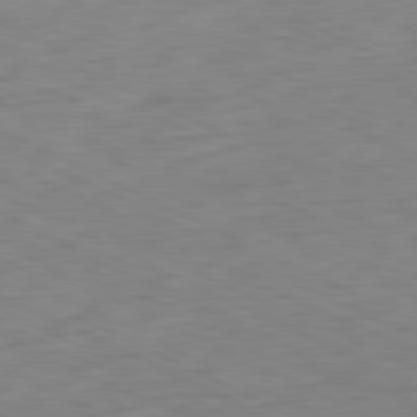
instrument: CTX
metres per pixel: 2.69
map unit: Ap
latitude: -81.1242
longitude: -61.1025
